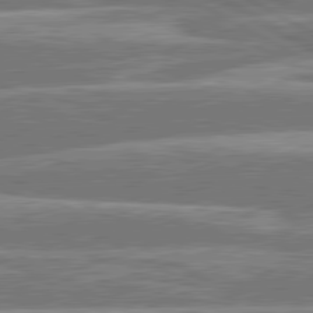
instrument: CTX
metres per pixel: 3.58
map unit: lApd
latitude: 80.7435
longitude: -131.7072
